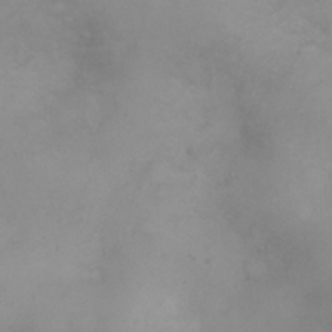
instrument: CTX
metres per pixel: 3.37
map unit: eHh
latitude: 25.8772
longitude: -64.2522
